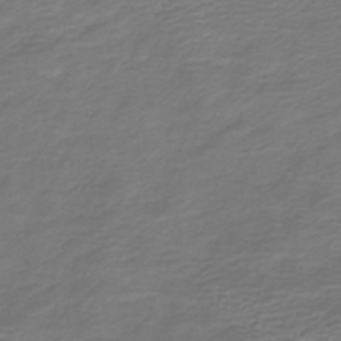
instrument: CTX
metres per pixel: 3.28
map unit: HNb
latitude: -42.6518
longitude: 50.1606
